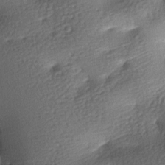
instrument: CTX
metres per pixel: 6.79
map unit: lAa
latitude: -7.8800
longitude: -127.1592
